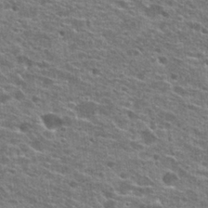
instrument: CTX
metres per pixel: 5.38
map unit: Hto
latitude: 25.3859
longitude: -47.0837
